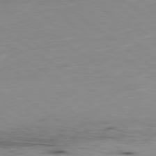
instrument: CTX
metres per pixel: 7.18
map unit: Ap
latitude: -79.4643
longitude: -73.2159
